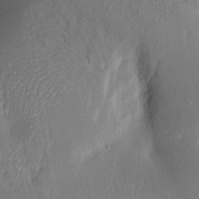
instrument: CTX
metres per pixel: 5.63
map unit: Aa
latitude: 15.1970
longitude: -148.4979
